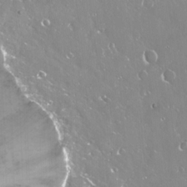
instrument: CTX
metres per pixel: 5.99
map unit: Nhu
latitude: -13.8611
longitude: -62.7247
